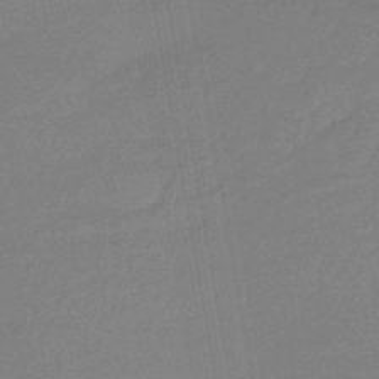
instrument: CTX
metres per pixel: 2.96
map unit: eHb
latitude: -45.0298
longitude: 87.8989
